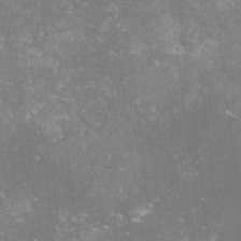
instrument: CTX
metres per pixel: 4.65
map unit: lHvf
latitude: -14.0850
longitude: -98.6490
